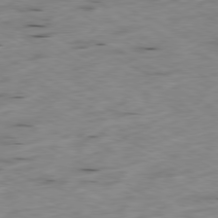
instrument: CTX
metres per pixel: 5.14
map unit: Ap
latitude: -79.4643
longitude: -68.5357
